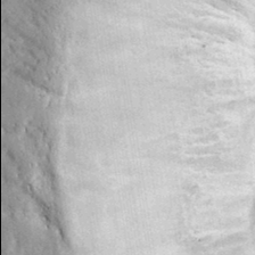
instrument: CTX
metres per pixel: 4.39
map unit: Ave
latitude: 36.8380
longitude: -109.9906
